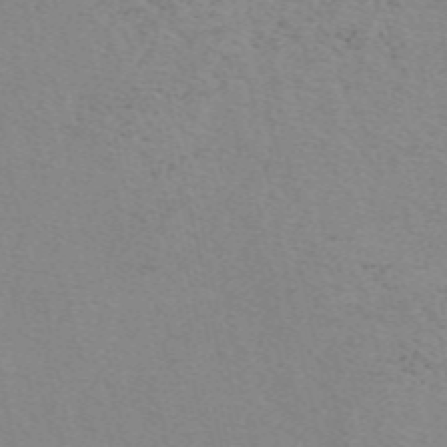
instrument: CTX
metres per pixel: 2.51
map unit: eAb
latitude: 49.6694
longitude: 107.4455
